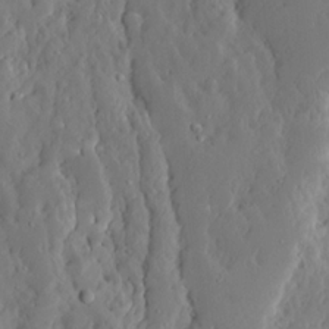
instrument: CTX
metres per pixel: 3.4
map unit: Ave
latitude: 13.4804
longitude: -135.1214
